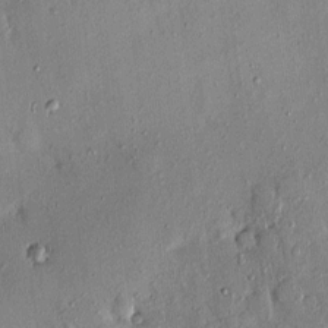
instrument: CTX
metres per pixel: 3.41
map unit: eHh
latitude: 0.1955
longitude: 15.5210
